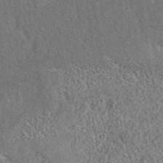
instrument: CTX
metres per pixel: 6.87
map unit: eAb
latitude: 35.6316
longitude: 114.4818
